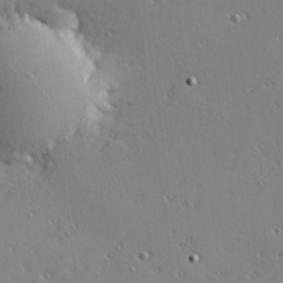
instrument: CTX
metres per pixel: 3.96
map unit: Hve
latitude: 25.9150
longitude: -93.0080
